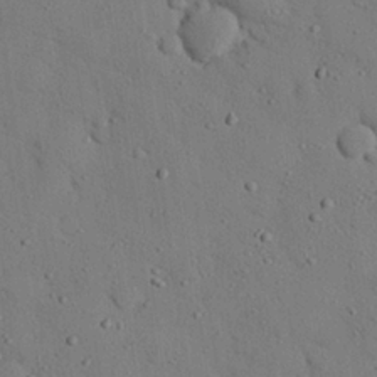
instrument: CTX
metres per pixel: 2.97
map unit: eHh
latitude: 26.0822
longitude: -77.6694
